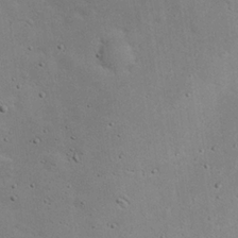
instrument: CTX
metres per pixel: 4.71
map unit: Nhu
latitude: 23.9717
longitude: -71.8961
